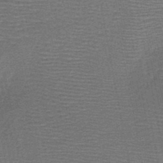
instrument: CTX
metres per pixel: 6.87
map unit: HNb
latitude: -48.7652
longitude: -45.3481
